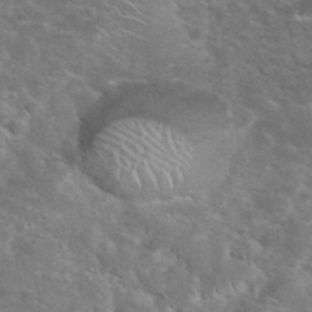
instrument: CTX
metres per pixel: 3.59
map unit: eHh
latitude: 37.9150
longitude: -64.3656
